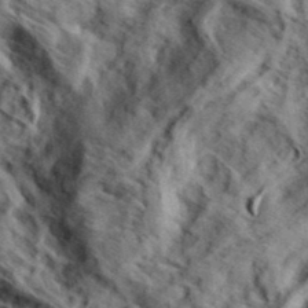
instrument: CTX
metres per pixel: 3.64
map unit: eHh
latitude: 37.1214
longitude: -80.5168
